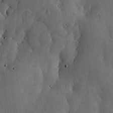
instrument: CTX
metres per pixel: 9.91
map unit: lHvf
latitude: 19.5560
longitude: -114.1388
